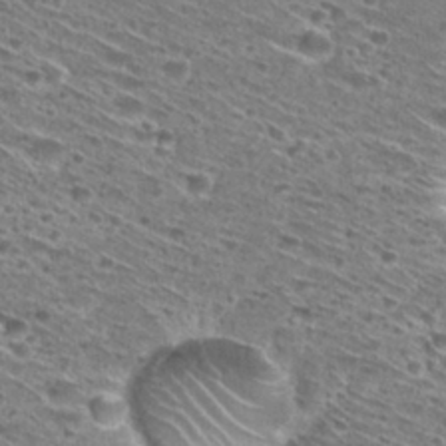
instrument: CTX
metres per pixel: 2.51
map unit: Hto
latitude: 28.7246
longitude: -45.7260
